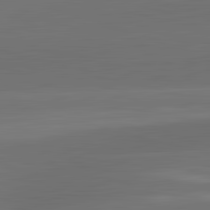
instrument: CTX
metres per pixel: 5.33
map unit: lApd
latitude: 83.6316
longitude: -132.8758
